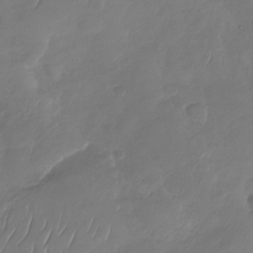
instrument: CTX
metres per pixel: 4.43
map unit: Nhu
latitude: -29.8233
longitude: -59.1592
